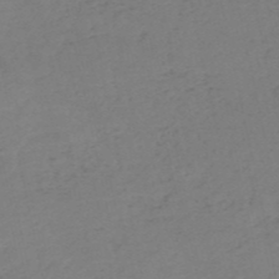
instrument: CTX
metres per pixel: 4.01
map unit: HNb
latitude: -52.9541
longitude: -52.0255
